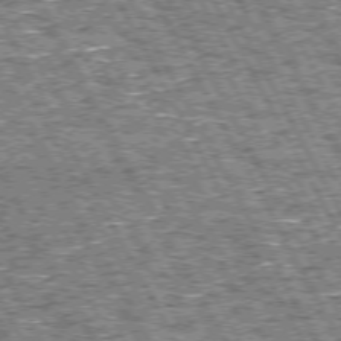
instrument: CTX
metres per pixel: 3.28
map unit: Hpe
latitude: 72.2523
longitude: -124.8758
